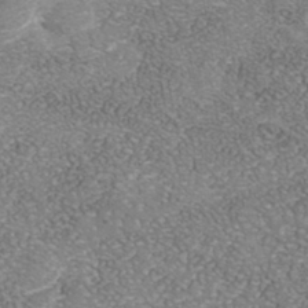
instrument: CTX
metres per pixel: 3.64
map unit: Nhe
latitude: -41.9178
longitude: -110.0822
